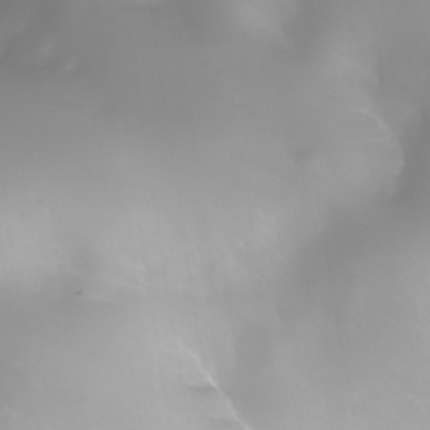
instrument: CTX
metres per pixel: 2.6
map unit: Nhe
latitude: -34.6707
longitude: -144.5734
